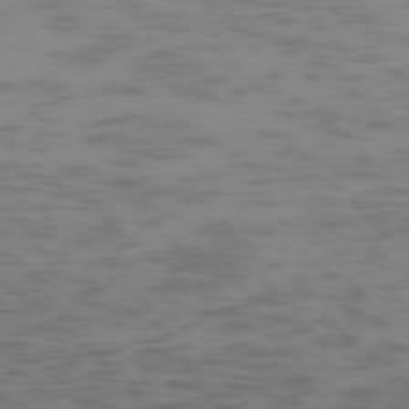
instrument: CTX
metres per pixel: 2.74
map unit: Ap
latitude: -75.4077
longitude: -67.5371
